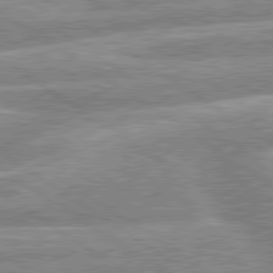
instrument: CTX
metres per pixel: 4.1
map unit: lApd
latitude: 80.0255
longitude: -164.1578
